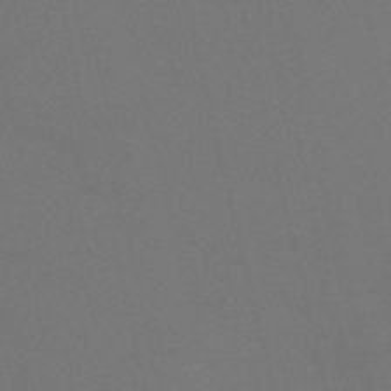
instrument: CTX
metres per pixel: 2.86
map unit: Nve
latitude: -59.1809
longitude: 63.1809
